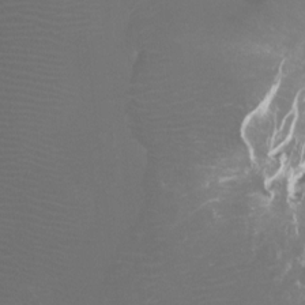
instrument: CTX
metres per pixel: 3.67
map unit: Ht
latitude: -0.9542
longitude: -18.0822
